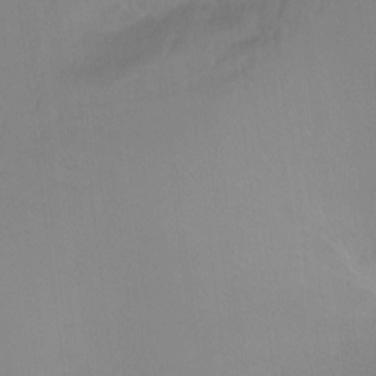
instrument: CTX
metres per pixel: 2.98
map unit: Ht
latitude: -9.9367
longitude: -37.9150
